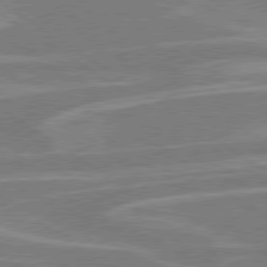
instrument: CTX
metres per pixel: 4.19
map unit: Hpe
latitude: 79.1970
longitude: -122.9892
